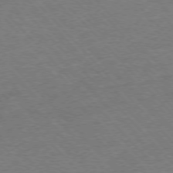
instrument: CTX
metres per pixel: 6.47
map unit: Ap
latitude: -77.0109
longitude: -95.2726
